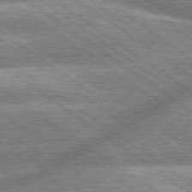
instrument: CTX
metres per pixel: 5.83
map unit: lApd
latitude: 79.6316
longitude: -158.9136
